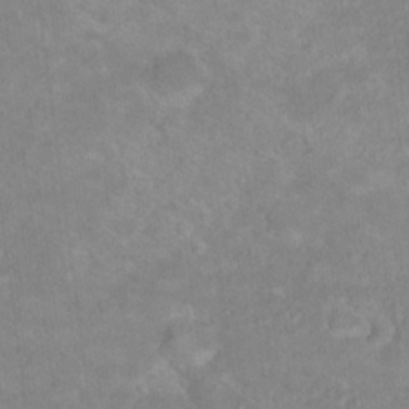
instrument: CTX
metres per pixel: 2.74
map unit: Hto
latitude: 18.0822
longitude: -37.8584
